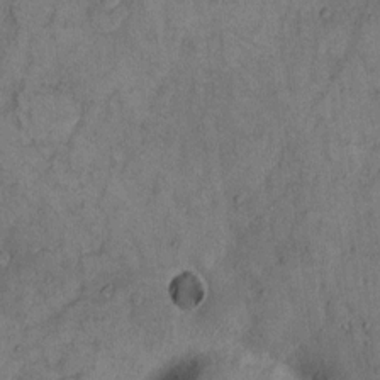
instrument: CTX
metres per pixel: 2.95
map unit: Hto
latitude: 8.0444
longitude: -59.9150
